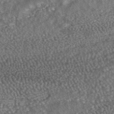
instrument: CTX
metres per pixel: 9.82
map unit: ANa
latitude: 42.5357
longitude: 23.7667
